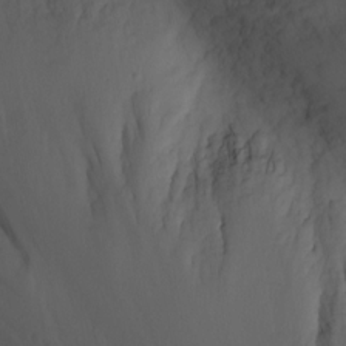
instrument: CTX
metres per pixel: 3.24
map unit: Nhu
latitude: -3.3509
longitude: -74.3467
